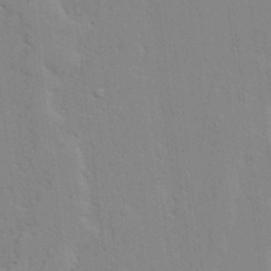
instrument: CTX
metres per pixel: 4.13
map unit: lAvf
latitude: 24.3656
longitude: -111.7261
